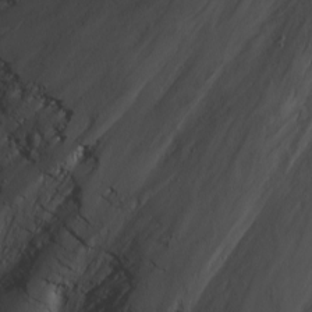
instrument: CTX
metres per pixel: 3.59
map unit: Nhu
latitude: -8.4818
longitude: -66.8758
